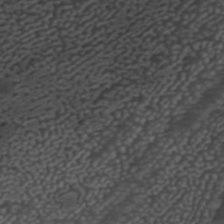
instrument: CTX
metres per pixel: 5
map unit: ANa
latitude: 42.1011
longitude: 34.6329
